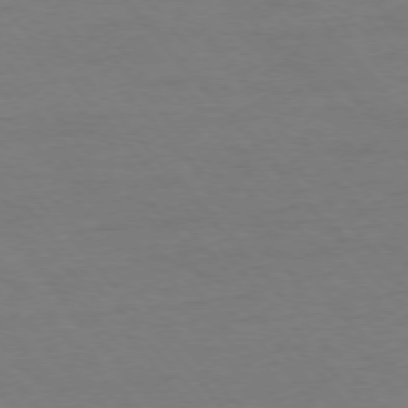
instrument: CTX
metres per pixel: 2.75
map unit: Ap
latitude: -76.3684
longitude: -88.2712
